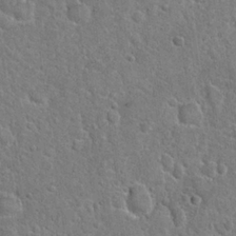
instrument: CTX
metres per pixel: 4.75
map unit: Hto
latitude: 21.0270
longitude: -48.3467
